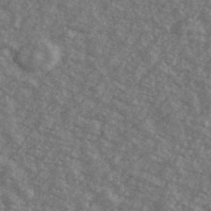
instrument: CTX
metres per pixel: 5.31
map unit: Ave
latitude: 40.6868
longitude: -109.3481
